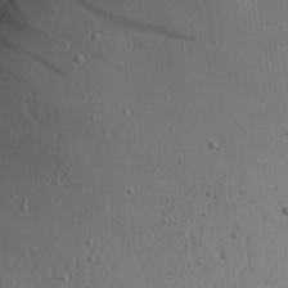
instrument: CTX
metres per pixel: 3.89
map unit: Aa
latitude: 21.0648
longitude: -143.5938
